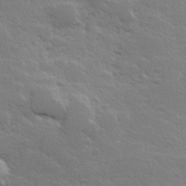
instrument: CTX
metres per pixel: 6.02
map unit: Hve
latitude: 24.0822
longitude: 144.9164
